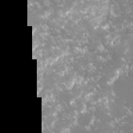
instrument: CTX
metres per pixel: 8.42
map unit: lHvf
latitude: -16.1228
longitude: -100.1956
